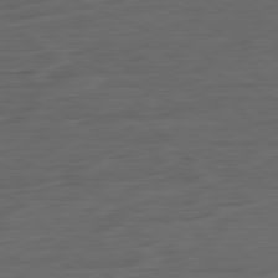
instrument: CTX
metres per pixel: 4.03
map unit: Ap
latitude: -81.5966
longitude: -76.0822
